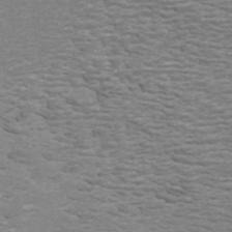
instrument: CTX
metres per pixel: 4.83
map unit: ANa
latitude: 44.7057
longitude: 26.2928
